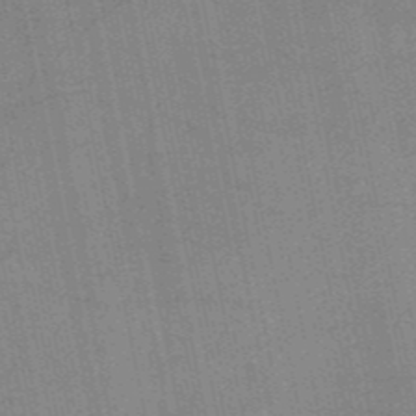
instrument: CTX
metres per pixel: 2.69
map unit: HNb
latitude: -52.9163
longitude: -46.7813
